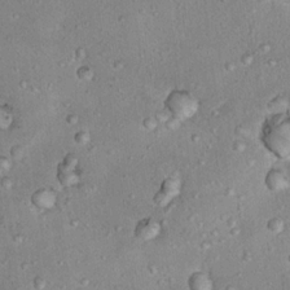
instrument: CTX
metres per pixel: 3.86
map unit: Nhu
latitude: 17.5560
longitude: -29.6505
